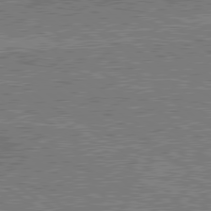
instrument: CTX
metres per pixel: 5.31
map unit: lApd
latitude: 79.9528
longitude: 170.8408
